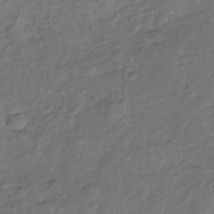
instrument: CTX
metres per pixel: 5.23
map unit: Nhu
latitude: -30.7652
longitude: -61.3104
